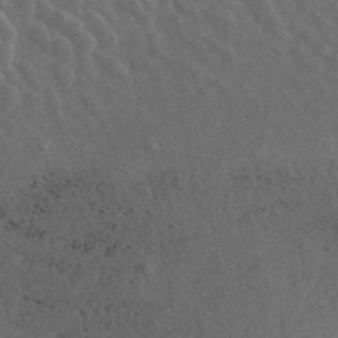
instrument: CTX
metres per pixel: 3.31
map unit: ANa
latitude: 42.4790
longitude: 30.4251
